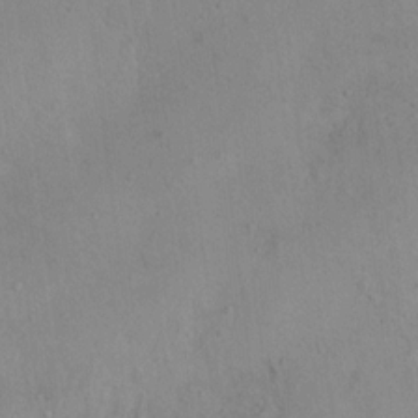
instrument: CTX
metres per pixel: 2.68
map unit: Nhu
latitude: 11.9906
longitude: -26.8191
